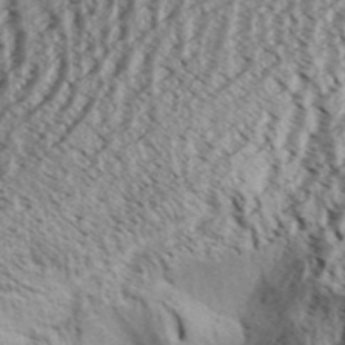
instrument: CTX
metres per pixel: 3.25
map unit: Aa
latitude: 31.6505
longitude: -137.0837
